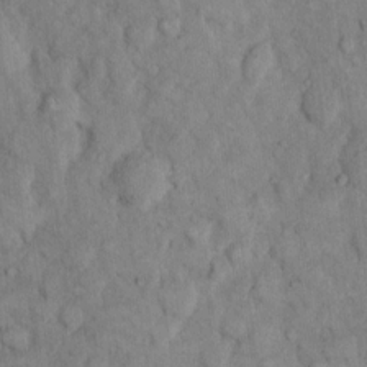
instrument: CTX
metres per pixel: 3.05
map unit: eHh
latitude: 12.1578
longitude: -64.8002
